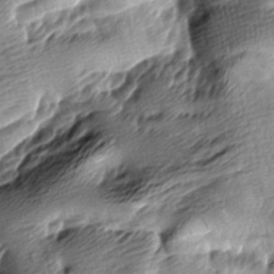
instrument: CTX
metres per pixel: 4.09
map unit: lAa
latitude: -9.1431
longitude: -126.2334
